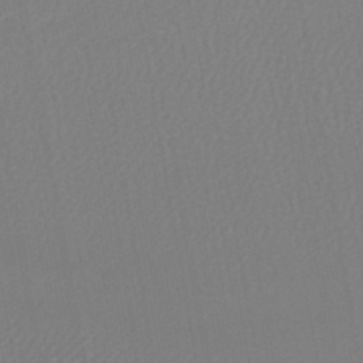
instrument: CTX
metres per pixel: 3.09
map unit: lHb
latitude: -45.6911
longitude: 74.5385
